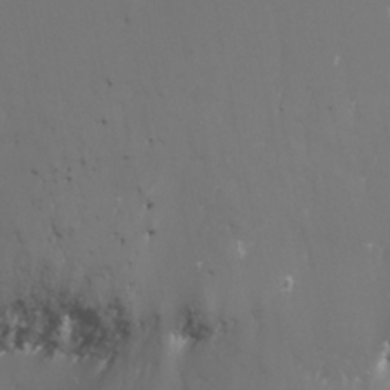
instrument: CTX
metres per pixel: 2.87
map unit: Nhu
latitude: -8.0661
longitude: -73.6505
